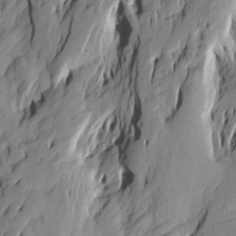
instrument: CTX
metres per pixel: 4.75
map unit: Htu
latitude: -4.0472
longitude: -175.8206
